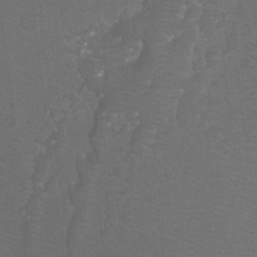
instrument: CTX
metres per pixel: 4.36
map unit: Htu
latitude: -11.9556
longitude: -71.7827
